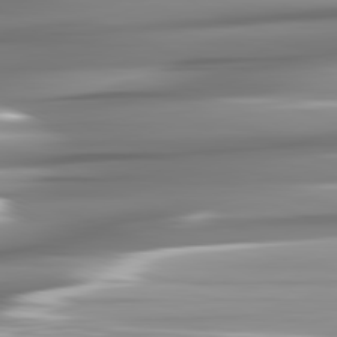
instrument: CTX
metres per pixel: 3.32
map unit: lApd
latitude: 81.7261
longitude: -141.8205
